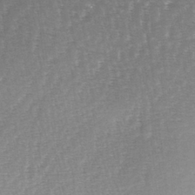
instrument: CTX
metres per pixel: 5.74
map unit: lAa
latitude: -2.9730
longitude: -128.3656
